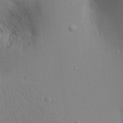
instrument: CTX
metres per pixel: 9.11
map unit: Aa
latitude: 18.7624
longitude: -141.1403
